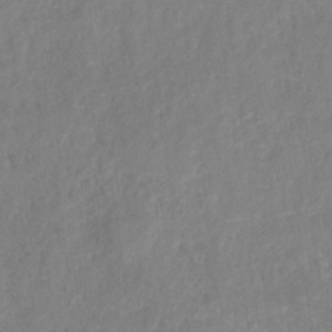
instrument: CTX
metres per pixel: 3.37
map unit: HNhu
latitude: -28.2551
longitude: 74.4818
